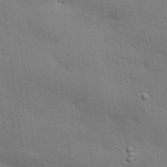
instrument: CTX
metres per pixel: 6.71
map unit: eHh
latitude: 28.4979
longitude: -82.9513
